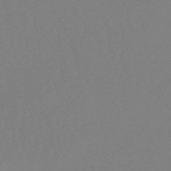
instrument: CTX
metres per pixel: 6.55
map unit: eHb
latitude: -49.7289
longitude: 68.2361
